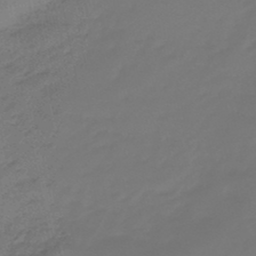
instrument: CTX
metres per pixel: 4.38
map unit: eHb
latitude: -46.8408
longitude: 81.1809
